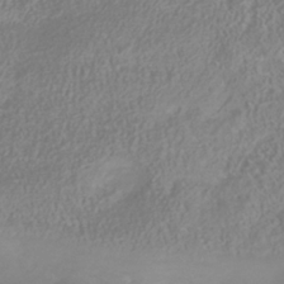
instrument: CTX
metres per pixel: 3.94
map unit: Nhu
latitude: -41.1998
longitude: -84.2901
